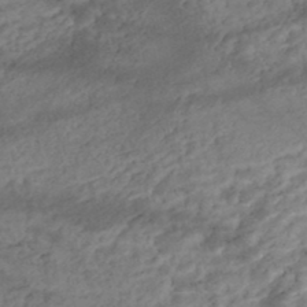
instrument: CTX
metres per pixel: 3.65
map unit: Nhe
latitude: -47.1620
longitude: -173.3481
